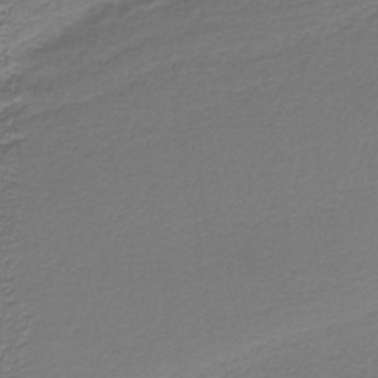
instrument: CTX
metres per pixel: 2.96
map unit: HNb
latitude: -38.4440
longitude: 53.2942
